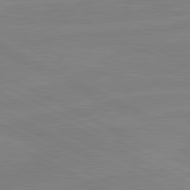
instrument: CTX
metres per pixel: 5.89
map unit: lApd
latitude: 81.3482
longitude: -176.9136
